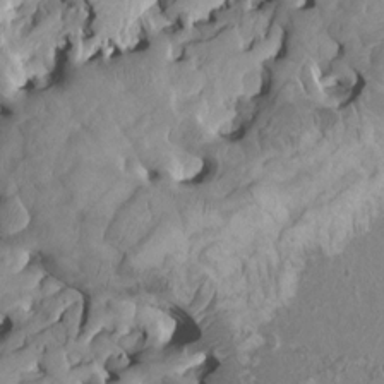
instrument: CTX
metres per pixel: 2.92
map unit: HNhu
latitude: 5.1403
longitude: -2.2522
